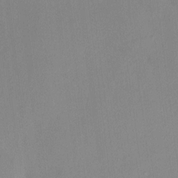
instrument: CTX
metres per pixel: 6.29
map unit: HNhu
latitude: 6.9892
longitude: 1.3321
